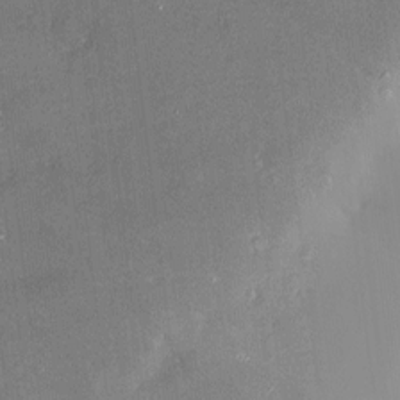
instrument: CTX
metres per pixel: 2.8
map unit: HNhu
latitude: 3.6694
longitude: 7.1809
